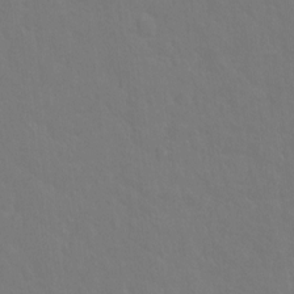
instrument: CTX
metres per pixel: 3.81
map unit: Hto
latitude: -2.6518
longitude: -34.9891
